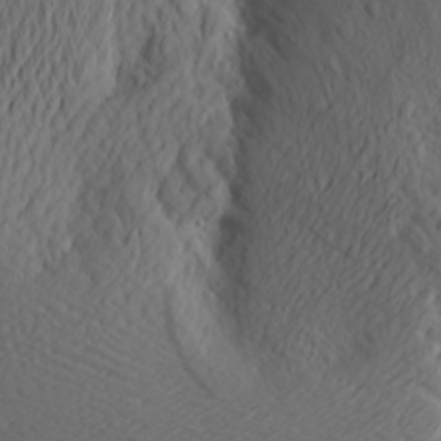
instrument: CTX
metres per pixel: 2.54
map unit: Aa
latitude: 25.0836
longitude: -146.3279
